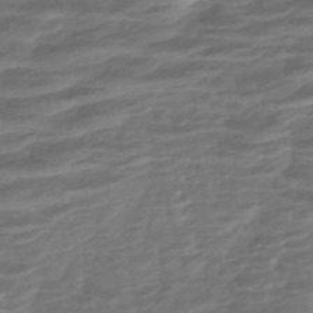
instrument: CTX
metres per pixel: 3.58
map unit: ANa
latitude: -45.2754
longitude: 104.9919
